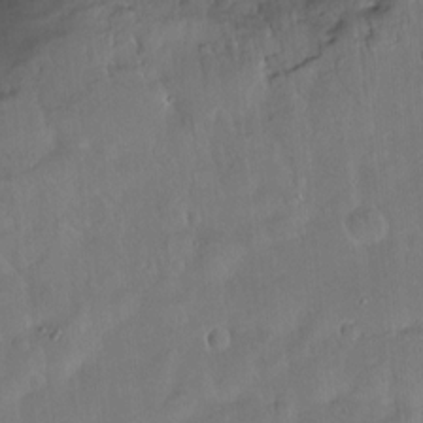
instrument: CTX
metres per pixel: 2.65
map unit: Hto
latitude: -14.4440
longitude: -41.9717
